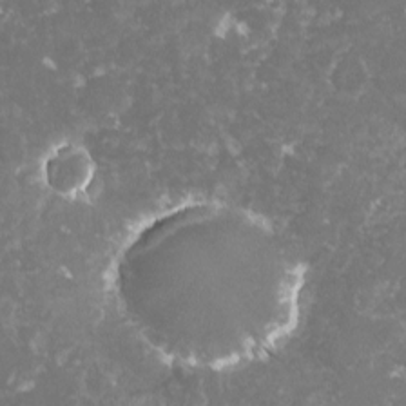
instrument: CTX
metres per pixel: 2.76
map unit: lHvf
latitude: -16.2740
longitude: -98.7624
